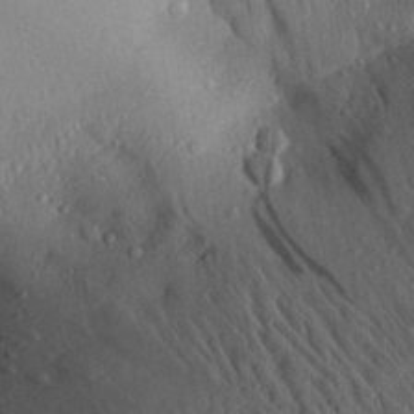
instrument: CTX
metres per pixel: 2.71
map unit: Aa
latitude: 28.7057
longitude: -135.9717
